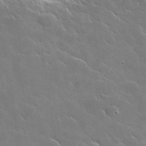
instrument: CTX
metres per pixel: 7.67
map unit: lHvf
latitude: 36.2712
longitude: -91.2915
